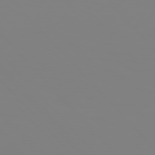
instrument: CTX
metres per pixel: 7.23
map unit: Hpe
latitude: 77.1025
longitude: -160.9702
